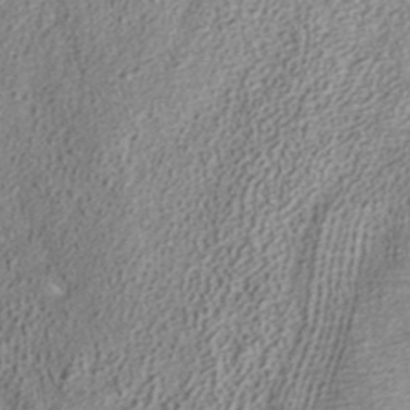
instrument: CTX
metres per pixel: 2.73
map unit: ANa
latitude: 37.6316
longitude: 15.9745
